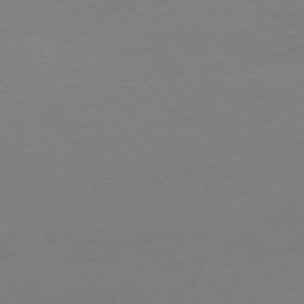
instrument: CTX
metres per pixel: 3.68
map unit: Ap
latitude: -74.6519
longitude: -85.1781
